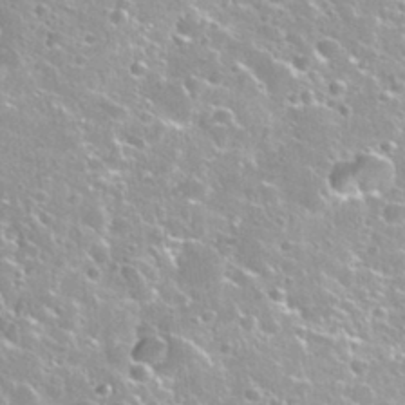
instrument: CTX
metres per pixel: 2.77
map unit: Nhu
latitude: 30.8002
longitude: -53.2915
